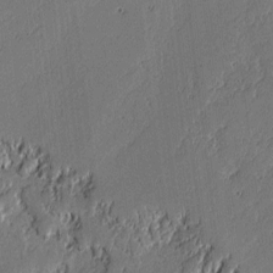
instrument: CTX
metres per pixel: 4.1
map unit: lAvf
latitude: -0.7464
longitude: -107.3671
